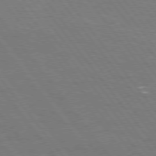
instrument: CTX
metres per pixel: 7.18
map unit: Hpe
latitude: 75.3671
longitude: -158.1767
